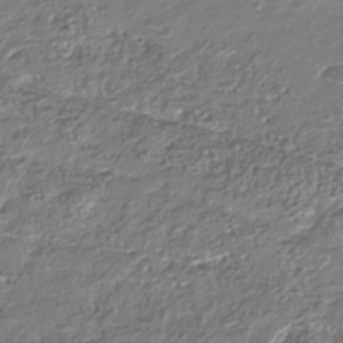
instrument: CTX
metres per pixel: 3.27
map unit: Nhu
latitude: -41.1809
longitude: -85.6694
